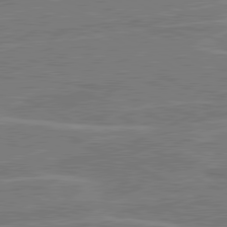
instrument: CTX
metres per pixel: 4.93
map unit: lApd
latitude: 80.8758
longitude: 120.0094
